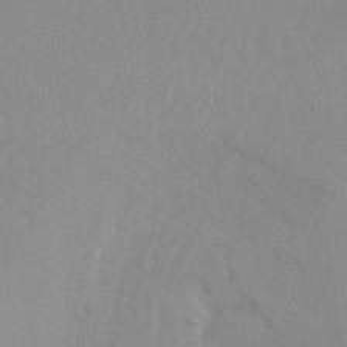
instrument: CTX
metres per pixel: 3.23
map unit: Hto
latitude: -8.2739
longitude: -47.5938
